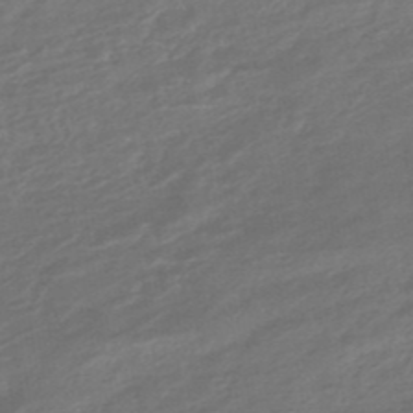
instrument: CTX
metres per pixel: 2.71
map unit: HNhu
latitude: -47.1242
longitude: 89.9178
